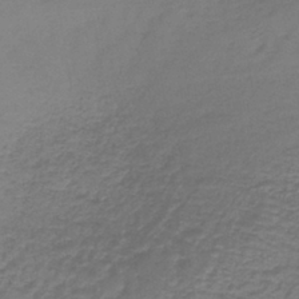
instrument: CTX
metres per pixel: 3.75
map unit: lHb
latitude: -38.9731
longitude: 60.8219
